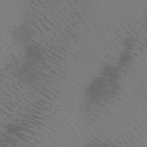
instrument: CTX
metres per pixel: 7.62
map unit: Htu
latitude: -7.9367
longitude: -64.8380
